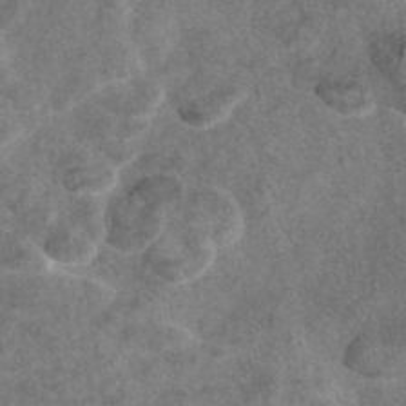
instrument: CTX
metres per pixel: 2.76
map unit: eAb
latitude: 45.4048
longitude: 107.3888
